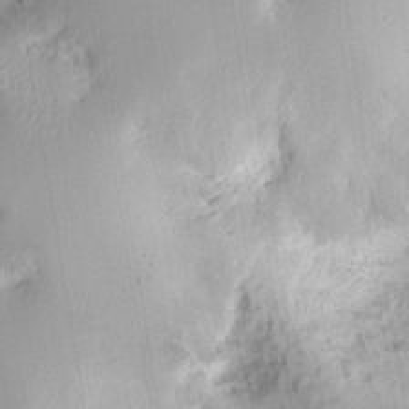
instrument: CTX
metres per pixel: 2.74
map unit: Ht
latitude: 8.8380
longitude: -74.8380
